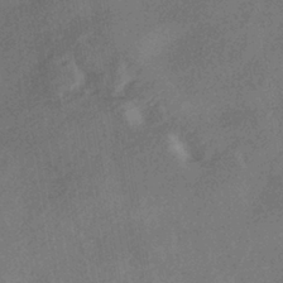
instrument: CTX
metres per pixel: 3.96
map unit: HNhu
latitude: -40.1606
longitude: 98.4062
